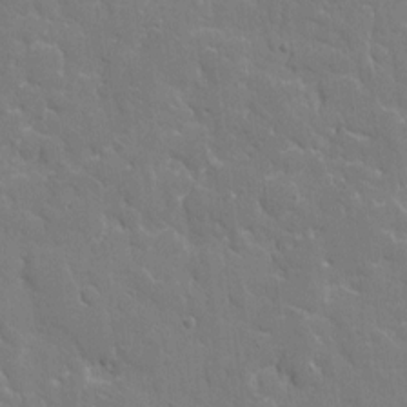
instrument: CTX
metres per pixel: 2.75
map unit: eHh
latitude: 5.7261
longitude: -67.3670
